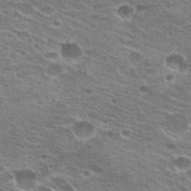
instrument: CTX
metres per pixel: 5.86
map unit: Hto
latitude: 22.9325
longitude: -41.2348
